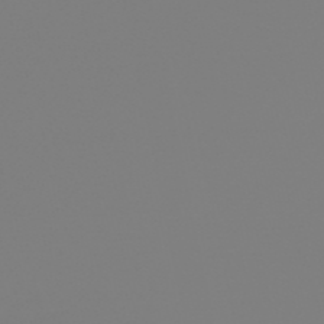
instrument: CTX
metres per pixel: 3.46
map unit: HNb
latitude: -52.6329
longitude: -38.6679
